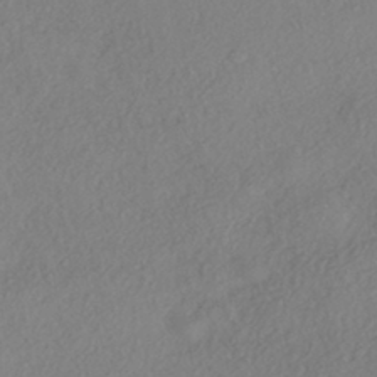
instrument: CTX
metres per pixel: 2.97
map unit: eHh
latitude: -42.2550
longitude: 118.7841
